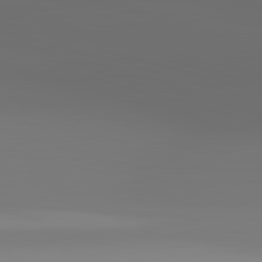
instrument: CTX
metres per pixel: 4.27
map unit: lApd
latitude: 83.2914
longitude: -134.1200
